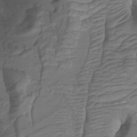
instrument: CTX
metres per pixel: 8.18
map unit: Hto
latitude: -7.1431
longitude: -44.8191
